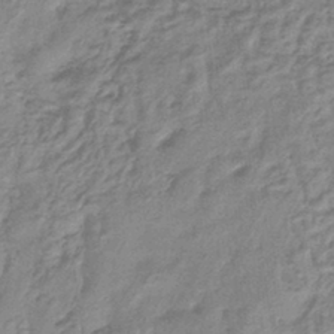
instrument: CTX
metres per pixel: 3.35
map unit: lHb
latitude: -41.6722
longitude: 66.4440
